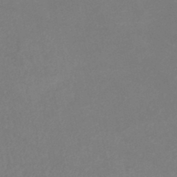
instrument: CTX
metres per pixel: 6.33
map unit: lHb
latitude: -37.8611
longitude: 73.1431
